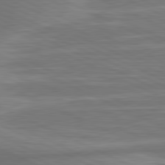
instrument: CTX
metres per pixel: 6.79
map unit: lApd
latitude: 81.3671
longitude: -175.1025
